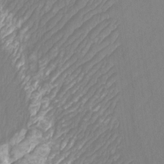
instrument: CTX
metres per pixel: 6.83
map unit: Htu
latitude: -10.2551
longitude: -73.6127
